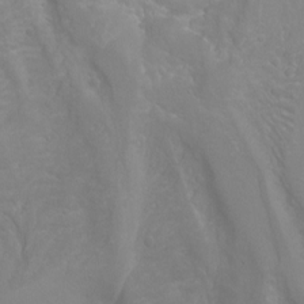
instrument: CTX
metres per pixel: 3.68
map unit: Hto
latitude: -7.4454
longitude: -51.7449
